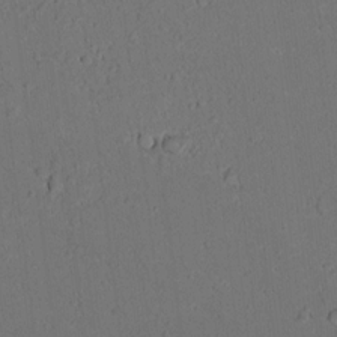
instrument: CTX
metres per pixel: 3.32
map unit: lAvf
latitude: 9.8395
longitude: 167.7855
